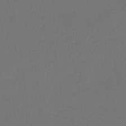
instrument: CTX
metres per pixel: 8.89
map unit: lHb
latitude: -39.5021
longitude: 69.2376
